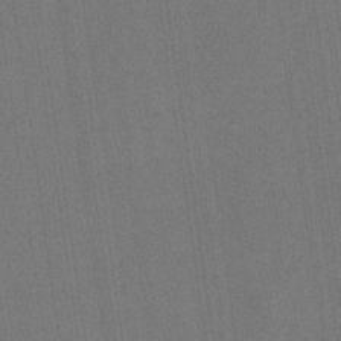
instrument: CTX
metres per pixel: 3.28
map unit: HNb
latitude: -32.2929
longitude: 57.6155
